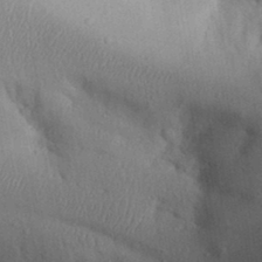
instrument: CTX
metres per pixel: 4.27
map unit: Aa
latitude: 31.8017
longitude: -145.5749
